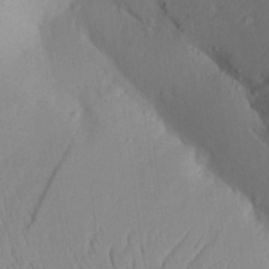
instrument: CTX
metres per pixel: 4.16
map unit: Aa
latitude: 26.8191
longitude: -135.1970
